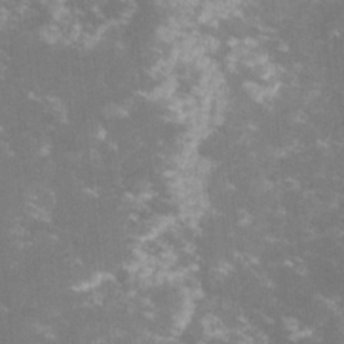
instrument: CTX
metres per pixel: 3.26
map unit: lHvf
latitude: -14.5952
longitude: -101.0459
